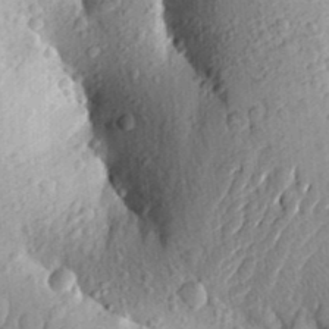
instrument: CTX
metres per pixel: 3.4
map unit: Aa
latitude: 25.1592
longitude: -150.1389
